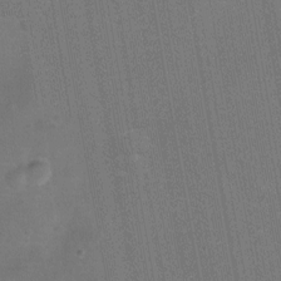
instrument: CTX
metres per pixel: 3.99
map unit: Ht
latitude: -10.8408
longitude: -22.1956
